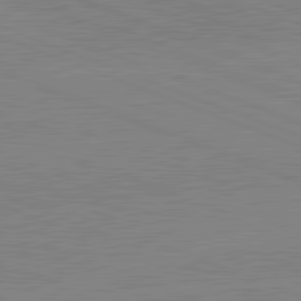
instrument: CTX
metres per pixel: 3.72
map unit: lApd
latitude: 81.8205
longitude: -158.3467
